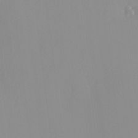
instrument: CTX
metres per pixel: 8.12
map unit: HNhu
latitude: 2.6112
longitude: 6.9541
